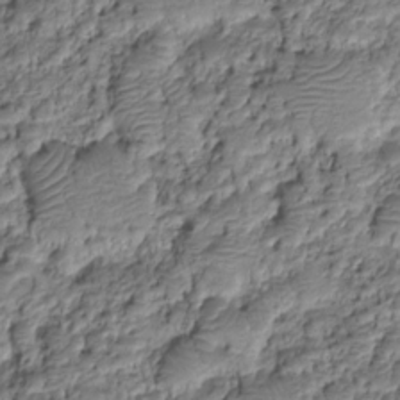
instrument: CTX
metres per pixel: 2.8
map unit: HNhu
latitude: -20.7085
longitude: 84.7463
